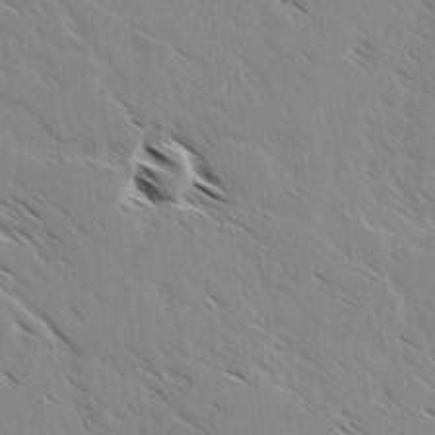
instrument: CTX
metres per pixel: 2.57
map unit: lAvf
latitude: 4.1011
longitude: -105.1592
